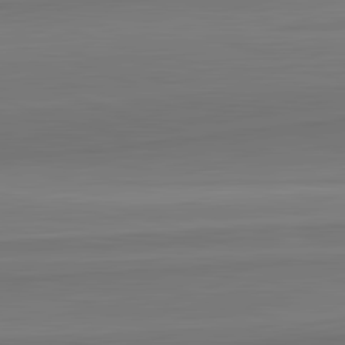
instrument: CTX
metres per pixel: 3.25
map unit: lApd
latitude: 82.6490
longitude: 169.0108
